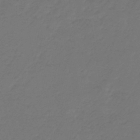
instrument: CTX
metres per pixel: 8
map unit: lHb
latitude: -43.2375
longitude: 62.5573
